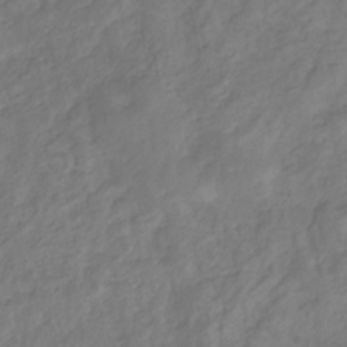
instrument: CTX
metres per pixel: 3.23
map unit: eHb
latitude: -30.0283
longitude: 65.5399
